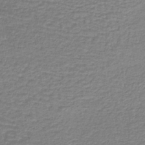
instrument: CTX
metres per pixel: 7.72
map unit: lHb
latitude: -40.4440
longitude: 61.9178
